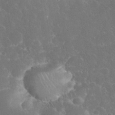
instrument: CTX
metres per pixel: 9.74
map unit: eHh
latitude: 34.1200
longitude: -63.8017
